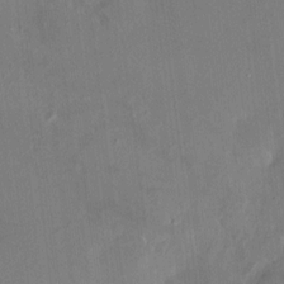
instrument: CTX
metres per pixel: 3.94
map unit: HNhu
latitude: 6.6113
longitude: 3.5399
